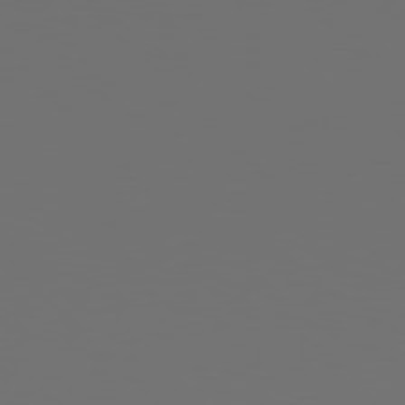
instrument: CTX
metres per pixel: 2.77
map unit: Hpe
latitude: 77.8961
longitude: -176.1955
